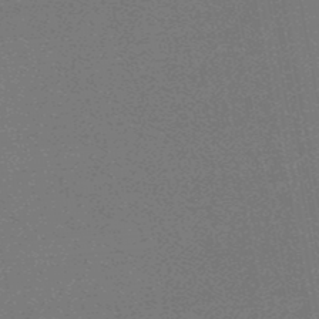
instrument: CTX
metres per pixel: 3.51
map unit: lHb
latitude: -48.8786
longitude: 82.7841
